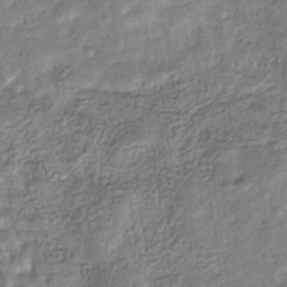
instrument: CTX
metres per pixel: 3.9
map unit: eHb
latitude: -31.2754
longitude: 72.9919
